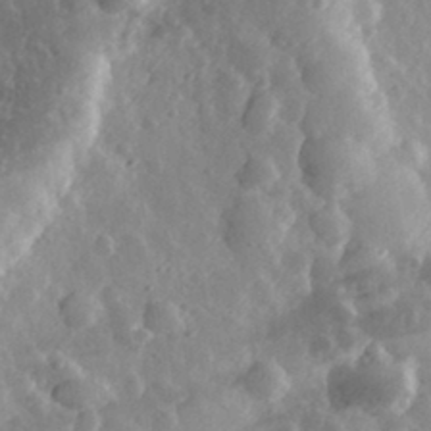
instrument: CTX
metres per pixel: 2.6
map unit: eHh
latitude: 33.1592
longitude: -80.5924
